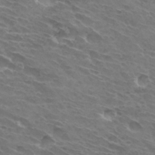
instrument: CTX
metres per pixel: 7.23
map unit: Hto
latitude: 32.4790
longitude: -43.3482
